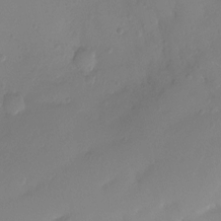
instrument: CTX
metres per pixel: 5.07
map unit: Ht
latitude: -2.2739
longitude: -29.2159
